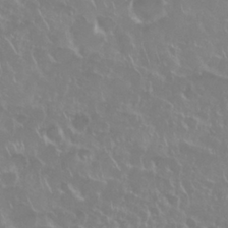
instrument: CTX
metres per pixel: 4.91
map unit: Nhu
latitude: 28.3845
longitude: -61.3292
